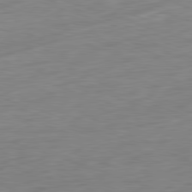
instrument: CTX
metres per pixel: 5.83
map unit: Ap
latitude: -81.9556
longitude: -78.1200
